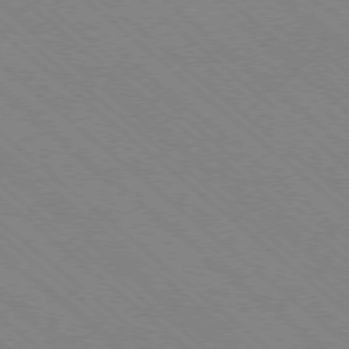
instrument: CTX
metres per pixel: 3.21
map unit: Ap
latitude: -78.2739
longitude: -65.1970
